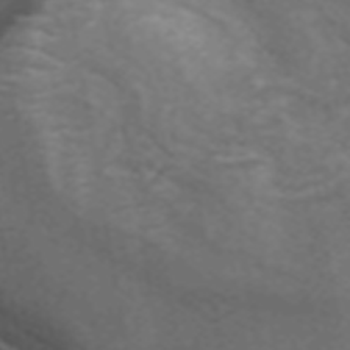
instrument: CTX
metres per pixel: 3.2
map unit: ANa
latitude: 39.2348
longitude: 24.1795
